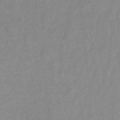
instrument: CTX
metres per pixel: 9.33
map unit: lHb
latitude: -34.7085
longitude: 71.6722
